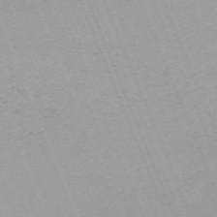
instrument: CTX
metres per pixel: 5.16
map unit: Nhu
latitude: -67.5588
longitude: 38.5385
